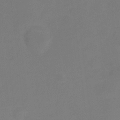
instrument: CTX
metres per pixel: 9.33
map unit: Ht
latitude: -11.0298
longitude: -28.4601
